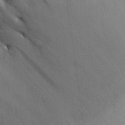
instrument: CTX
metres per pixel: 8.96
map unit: Aa
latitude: 30.5168
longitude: -145.1970
